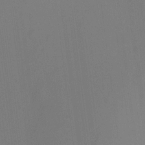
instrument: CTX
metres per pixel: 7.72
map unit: HNhu
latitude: 13.7072
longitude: 13.5777
